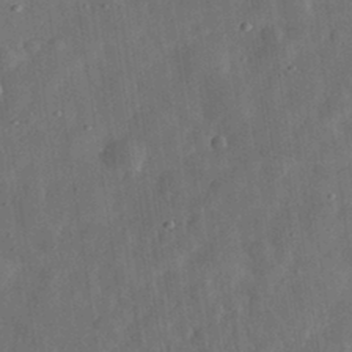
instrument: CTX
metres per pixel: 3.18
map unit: eHh
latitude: 31.1781
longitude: -75.0270
